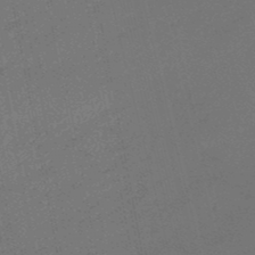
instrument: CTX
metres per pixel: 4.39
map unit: eHb
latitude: -47.7855
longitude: 86.6896
